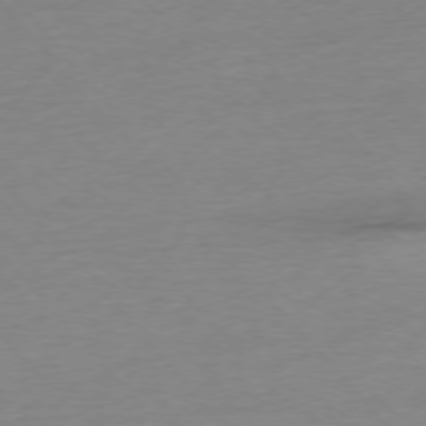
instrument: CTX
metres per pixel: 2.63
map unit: Ap
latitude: -76.3117
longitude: -93.4993
